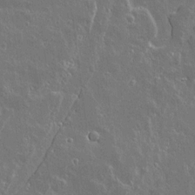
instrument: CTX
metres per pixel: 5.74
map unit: lAvf
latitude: 14.8191
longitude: -127.9906
